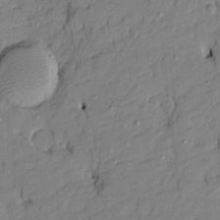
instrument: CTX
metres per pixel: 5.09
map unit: Htu
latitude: -9.3321
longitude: 177.1242
